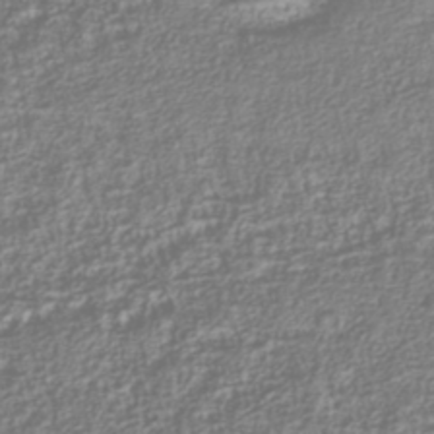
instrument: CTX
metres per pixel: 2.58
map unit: Nhu
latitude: -40.1795
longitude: -84.8380
